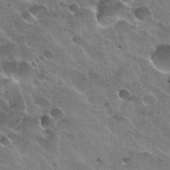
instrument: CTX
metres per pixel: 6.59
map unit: Nhu
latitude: 31.4616
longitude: -54.4223
